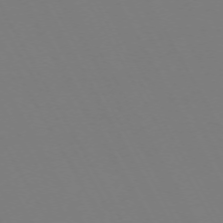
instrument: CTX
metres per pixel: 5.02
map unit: Hpe
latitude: -72.6896
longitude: 10.1228
